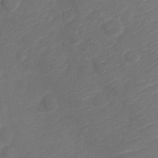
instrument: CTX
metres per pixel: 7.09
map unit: Nve
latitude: -17.5022
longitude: 106.9542
